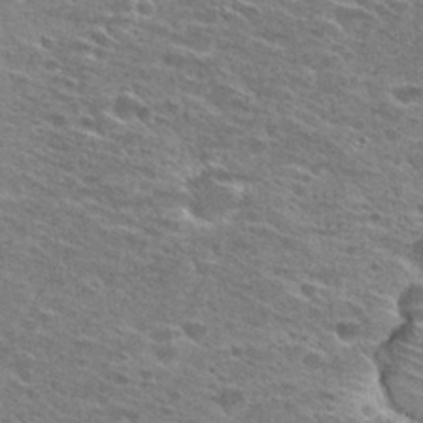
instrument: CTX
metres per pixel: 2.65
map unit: Hto
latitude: 27.8583
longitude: -46.8947
